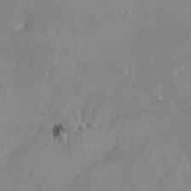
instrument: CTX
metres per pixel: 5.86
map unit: HNhu
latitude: 7.2537
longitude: -1.3103
